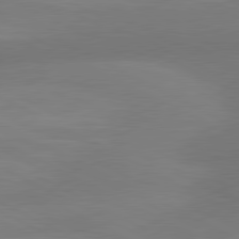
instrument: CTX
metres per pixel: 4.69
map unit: lApd
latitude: 80.8569
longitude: 126.8974
